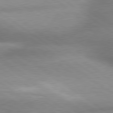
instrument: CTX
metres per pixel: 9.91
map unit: lApd
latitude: 79.8584
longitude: -168.3845
